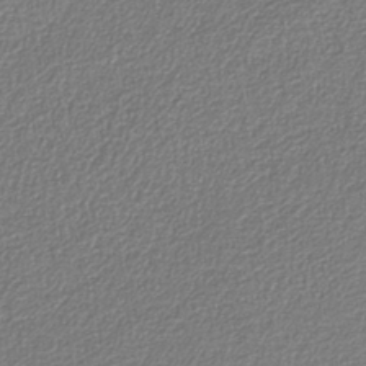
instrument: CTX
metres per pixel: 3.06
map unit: eAb
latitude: -38.5196
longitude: 52.2550
